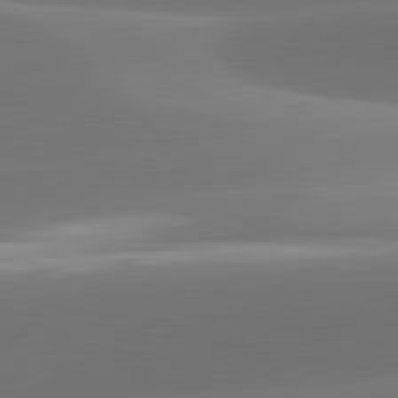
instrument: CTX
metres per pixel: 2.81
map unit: lApd
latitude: 81.9528
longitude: -160.9513
